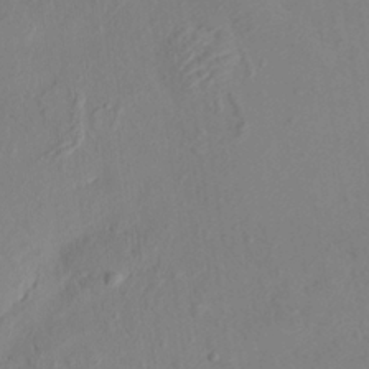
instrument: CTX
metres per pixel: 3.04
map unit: HNhu
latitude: 7.6127
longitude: -0.9702
